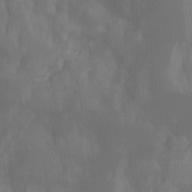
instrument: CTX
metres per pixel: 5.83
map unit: Ht
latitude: -4.8975
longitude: -63.0837
